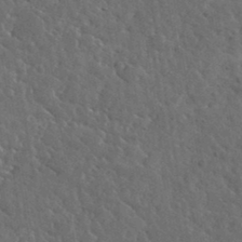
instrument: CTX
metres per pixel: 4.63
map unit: lHvf
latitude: 36.4412
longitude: -88.1389
